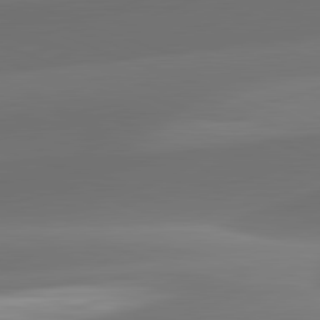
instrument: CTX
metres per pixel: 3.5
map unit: lApd
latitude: 82.1577
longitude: -162.3279
